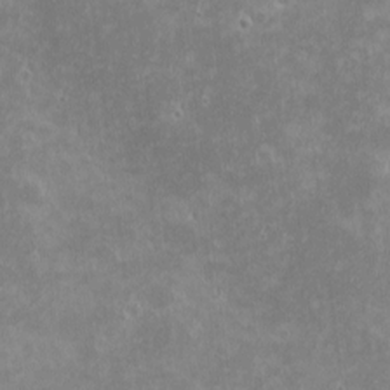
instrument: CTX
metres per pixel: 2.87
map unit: eHh
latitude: -1.1998
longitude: -85.0648
